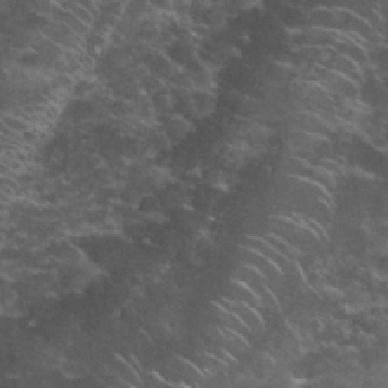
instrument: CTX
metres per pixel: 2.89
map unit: Nhu
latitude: 28.2144
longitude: -60.8569
